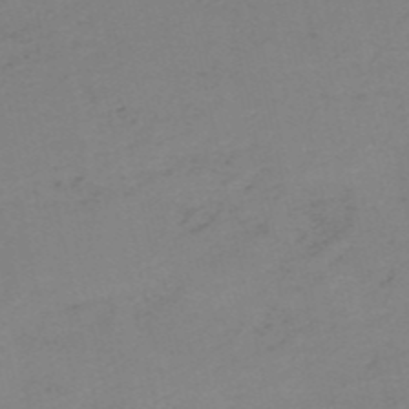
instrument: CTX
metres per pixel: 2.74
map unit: HNb
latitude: -52.5384
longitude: -52.0822
